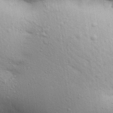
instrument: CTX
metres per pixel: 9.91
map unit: Aa
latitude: 29.9339
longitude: -147.6316
